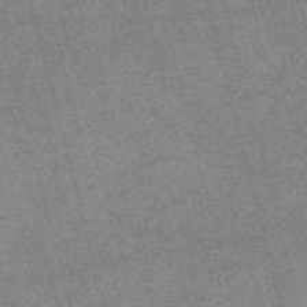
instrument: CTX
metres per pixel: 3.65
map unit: Nve
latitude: -58.4251
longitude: 64.8786
